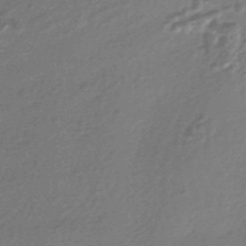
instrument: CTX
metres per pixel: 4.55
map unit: HNhu
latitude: -44.6330
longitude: 93.4643
